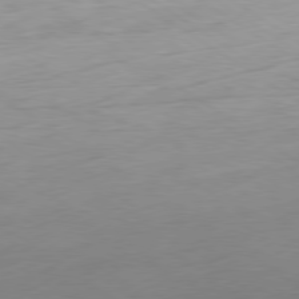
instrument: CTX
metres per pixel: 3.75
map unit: Ap
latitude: -80.1228
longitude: -69.7261
